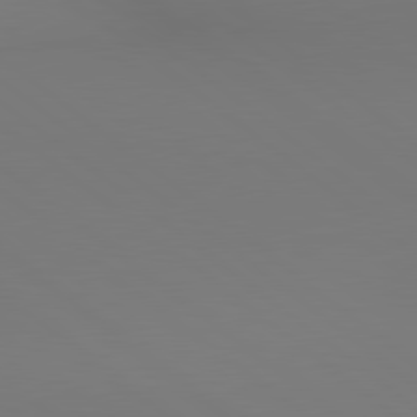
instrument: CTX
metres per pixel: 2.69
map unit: lApd
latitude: 80.4979
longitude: 154.0850
